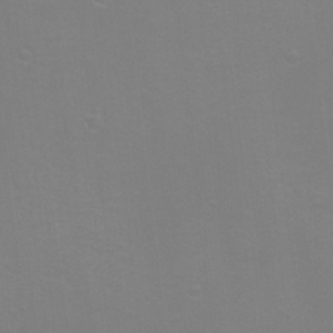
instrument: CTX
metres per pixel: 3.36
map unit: Ht
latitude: -6.2550
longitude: -28.7435
